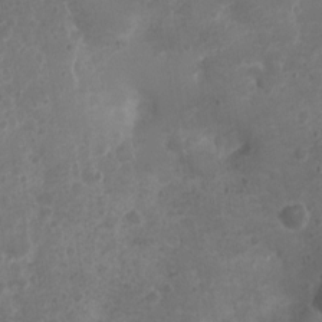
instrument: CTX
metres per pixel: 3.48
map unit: Nhu
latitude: 3.3104
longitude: -15.1781
